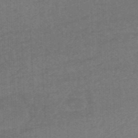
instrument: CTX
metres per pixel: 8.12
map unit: HNhu
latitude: -47.5588
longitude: 89.6344
